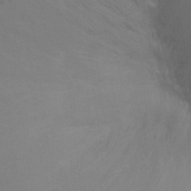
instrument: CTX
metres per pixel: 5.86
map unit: Ht
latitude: -9.4454
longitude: -38.0633
